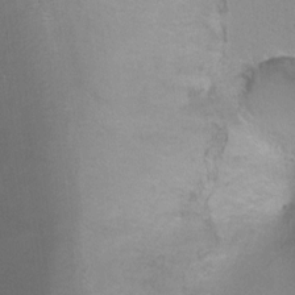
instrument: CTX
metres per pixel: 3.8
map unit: Ht
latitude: -6.2550
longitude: -35.9528
